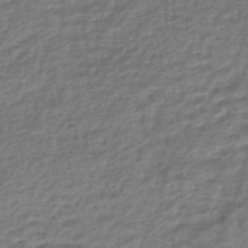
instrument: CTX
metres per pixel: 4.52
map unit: HNhu
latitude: -45.1809
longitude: 102.2551
